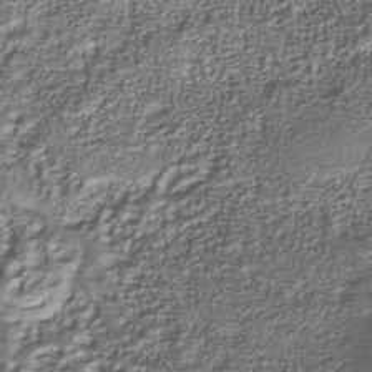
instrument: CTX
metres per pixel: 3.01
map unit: Nhu
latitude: -39.8989
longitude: -85.6694
